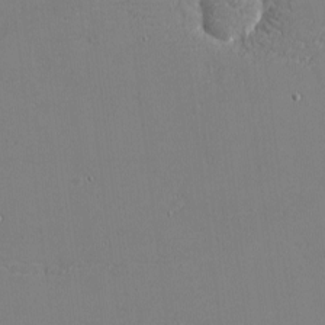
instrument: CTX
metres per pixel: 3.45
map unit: eHh
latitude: -4.1228
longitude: -80.4979
